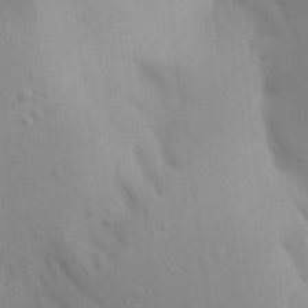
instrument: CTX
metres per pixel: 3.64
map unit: Aa
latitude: 18.5356
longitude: -143.8772
